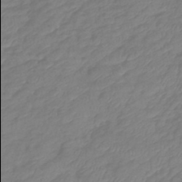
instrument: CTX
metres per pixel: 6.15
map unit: eHb
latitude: -42.0661
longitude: 82.0094
